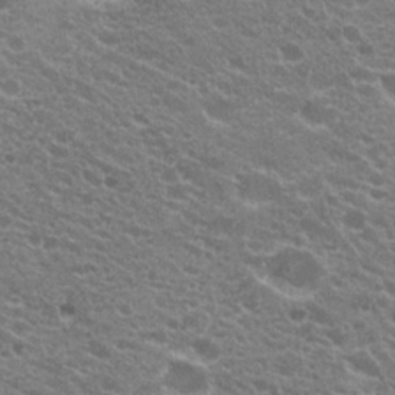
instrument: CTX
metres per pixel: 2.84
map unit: Hto
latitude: 20.3279
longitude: -34.7246
